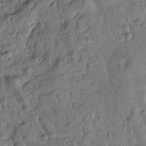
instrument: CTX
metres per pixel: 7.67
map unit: Htu
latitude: -0.7464
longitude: -176.4034
